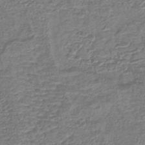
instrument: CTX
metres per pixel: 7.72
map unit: lHb
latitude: -42.9541
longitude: 79.0297
